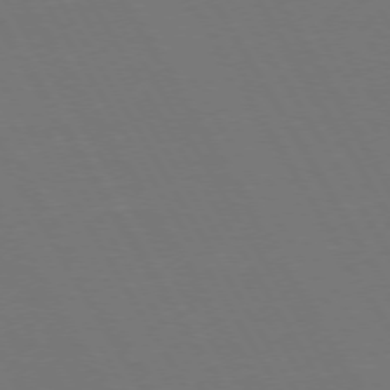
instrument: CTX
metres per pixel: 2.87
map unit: Hpe
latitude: 73.1404
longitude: -127.7072
